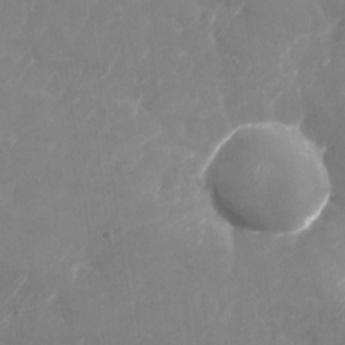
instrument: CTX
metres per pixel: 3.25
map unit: Nhu
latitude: -28.4629
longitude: -68.5168
